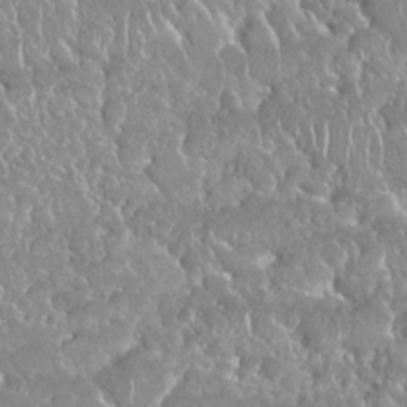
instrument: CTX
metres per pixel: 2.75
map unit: Nhu
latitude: 25.4615
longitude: -60.6490
